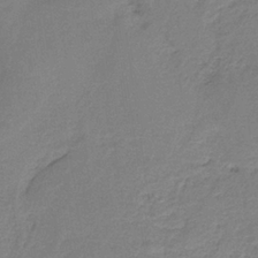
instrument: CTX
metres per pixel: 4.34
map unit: HNb
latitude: -34.8408
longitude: 59.1242
